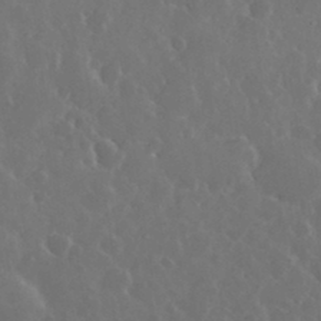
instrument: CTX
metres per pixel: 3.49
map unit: eHh
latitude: 33.4426
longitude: -61.1403
